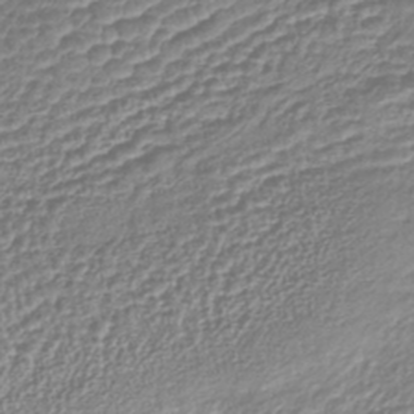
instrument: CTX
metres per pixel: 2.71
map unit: lHb
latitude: -41.8989
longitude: 76.0283
